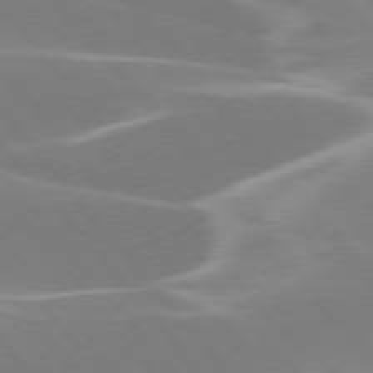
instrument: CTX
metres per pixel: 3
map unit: lApd
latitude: 75.9906
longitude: -63.1403
